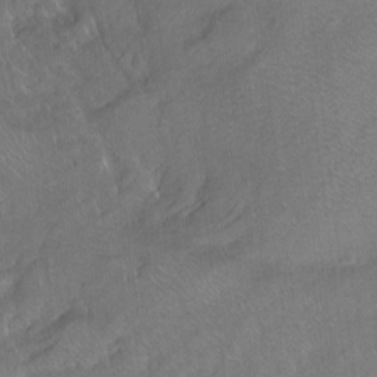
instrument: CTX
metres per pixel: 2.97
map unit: Ht
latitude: -7.4454
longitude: -36.9703
